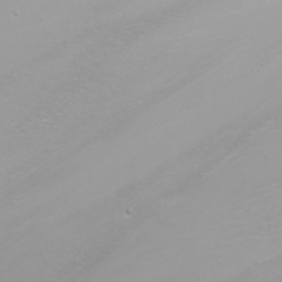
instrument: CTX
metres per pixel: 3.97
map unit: Nhu
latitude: -7.0486
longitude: -80.1389
